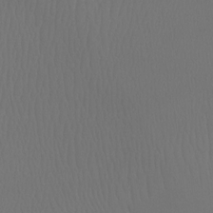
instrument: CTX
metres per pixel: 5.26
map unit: Htu
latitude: -7.4832
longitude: -32.6679
